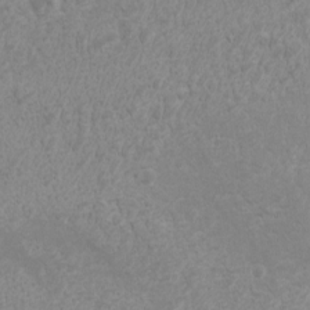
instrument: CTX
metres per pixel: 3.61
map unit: eHh
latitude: -4.5573
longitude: -74.5168
